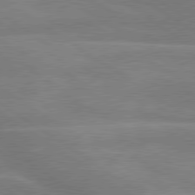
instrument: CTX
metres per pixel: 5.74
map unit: lApd
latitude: 79.5938
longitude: -122.3089
